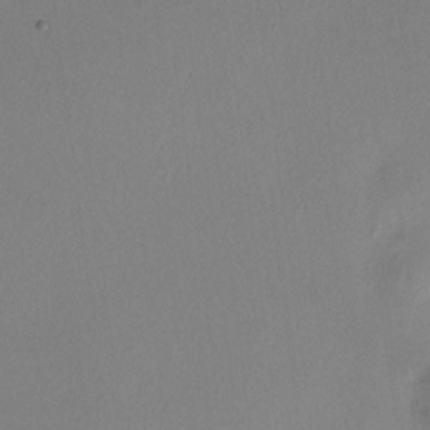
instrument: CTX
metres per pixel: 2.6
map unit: HNhu
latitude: 6.2900
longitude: 8.1984
